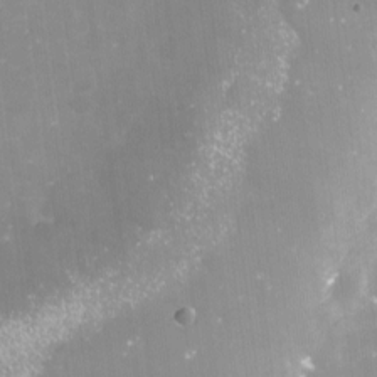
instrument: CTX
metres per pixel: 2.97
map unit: Nve
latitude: -17.7856
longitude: -59.0081
